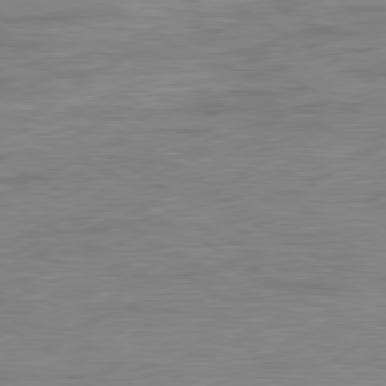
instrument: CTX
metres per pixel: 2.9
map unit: Ap
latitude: -81.2187
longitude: -78.4223
